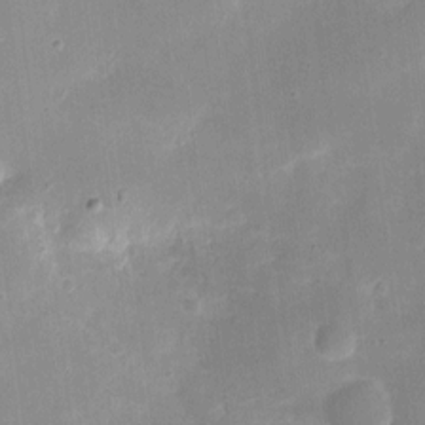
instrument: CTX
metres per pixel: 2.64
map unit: eHh
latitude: 9.0459
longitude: -70.4979
